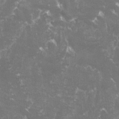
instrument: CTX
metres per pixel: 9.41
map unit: lHvf
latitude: -15.6155
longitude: -99.8205
